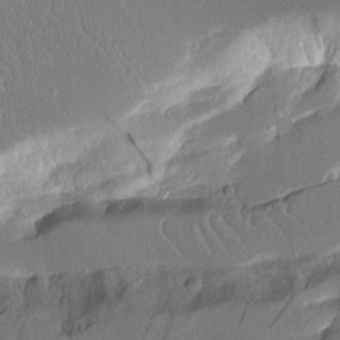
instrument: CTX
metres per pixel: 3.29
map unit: Aa
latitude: 12.2145
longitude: -126.9892
